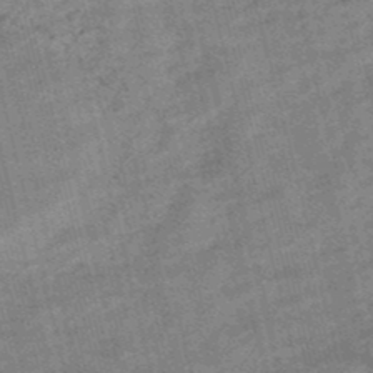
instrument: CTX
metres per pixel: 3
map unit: lHb
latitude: -48.3496
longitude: 76.3684
